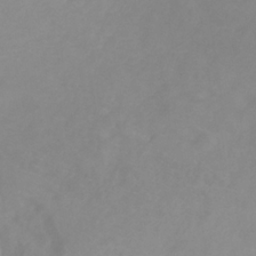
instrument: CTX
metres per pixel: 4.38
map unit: HNb
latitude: -31.1242
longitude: 63.6533
